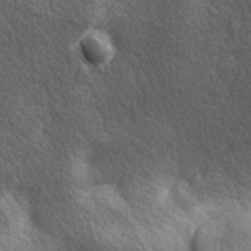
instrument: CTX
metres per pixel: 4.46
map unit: lAa
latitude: -6.2739
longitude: -121.7639
